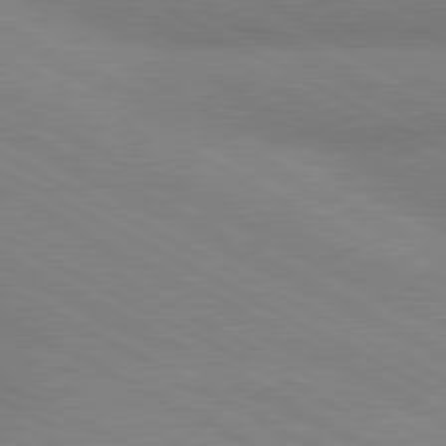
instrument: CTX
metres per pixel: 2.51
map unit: lApd
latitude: 80.5168
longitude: 124.4629
